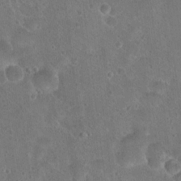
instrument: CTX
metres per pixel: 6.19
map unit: Hto
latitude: 17.9717
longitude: -40.0633
